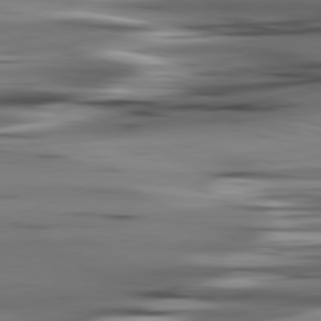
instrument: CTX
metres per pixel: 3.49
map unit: lApd
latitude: 80.9325
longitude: -123.7827
